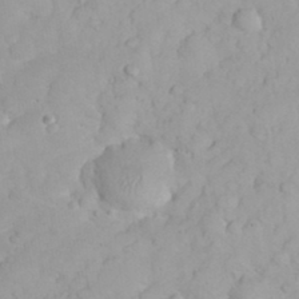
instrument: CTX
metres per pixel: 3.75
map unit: eHh
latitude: 32.3278
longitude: -62.9892
